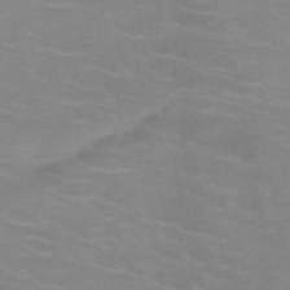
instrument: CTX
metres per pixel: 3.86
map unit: HNb
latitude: -46.5951
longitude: -46.6491
